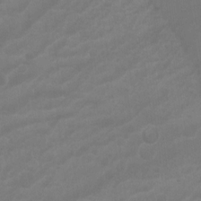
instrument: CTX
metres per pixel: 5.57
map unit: Hto
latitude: -8.4440
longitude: -43.9717
